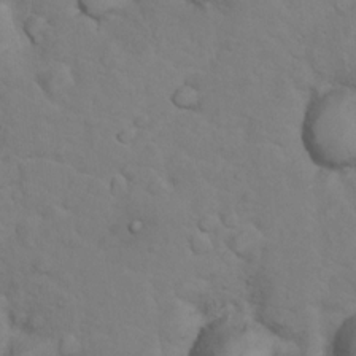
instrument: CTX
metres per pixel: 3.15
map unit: Nhu
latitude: 10.1578
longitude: -24.6868
